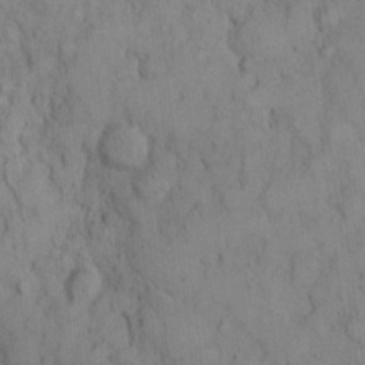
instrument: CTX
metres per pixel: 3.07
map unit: Hto
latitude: 8.5168
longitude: -60.6112
